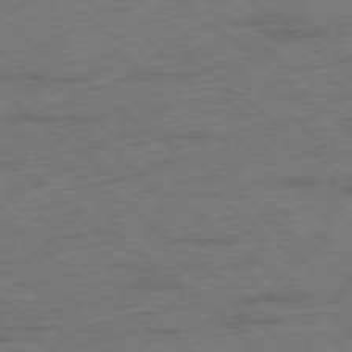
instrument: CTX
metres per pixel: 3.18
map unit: Ap
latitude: -78.8408
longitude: -50.1955
